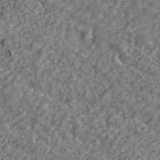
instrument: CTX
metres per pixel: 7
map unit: ANa
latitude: 43.5182
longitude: 29.6155
